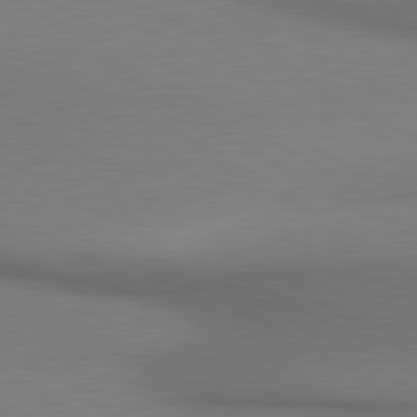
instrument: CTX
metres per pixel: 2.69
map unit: lApd
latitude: 80.5546
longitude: 155.9367
